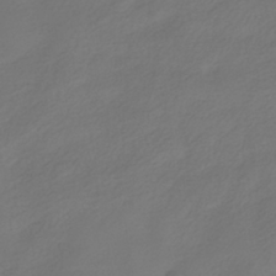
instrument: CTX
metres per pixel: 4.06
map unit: HNhu
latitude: -39.8989
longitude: 96.5007
